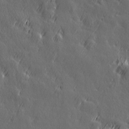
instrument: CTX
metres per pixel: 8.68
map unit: Hve
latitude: 27.1970
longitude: 144.8219
